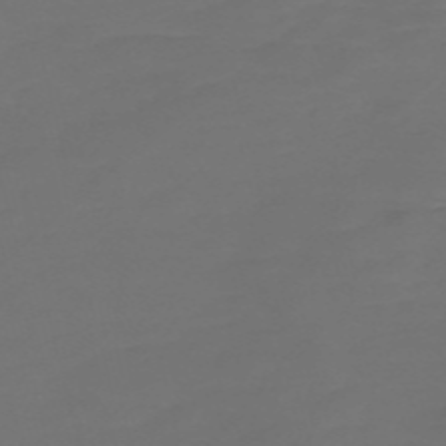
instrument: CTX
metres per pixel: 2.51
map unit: Nve
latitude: -58.5384
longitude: 66.1795
